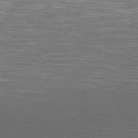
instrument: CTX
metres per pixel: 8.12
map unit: Hpe
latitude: 78.2145
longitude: -120.2901
